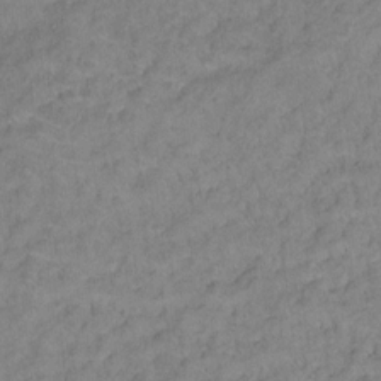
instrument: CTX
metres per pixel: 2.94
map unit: Ht
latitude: 12.7058
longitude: -39.9906
